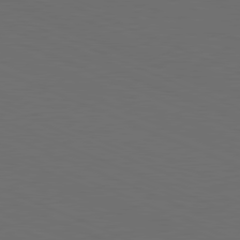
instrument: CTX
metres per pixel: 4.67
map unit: Hpe
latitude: -82.0283
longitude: 20.3117
